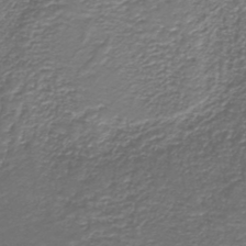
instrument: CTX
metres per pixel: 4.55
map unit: HNb
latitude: -39.6722
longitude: 50.3117
